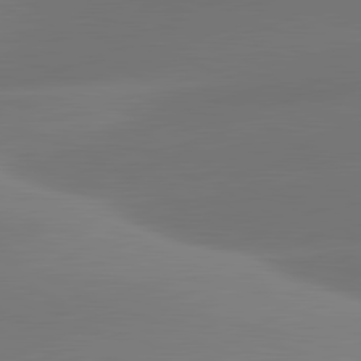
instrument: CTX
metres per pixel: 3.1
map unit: lApd
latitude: 81.6883
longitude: -160.0255
